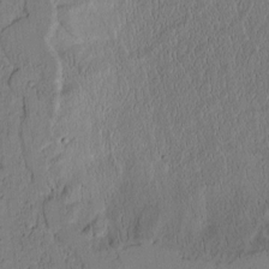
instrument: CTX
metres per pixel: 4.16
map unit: Htu
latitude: -2.4628
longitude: 167.5777
